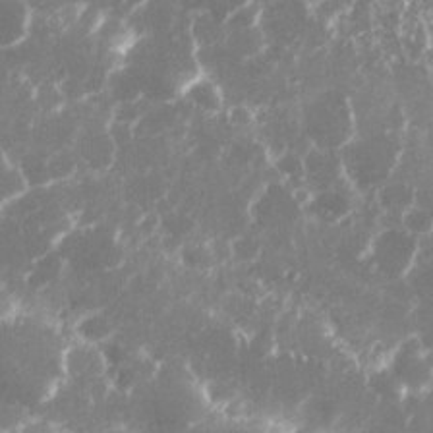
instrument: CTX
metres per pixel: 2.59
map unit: Nhu
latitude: 26.0633
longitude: -61.3292
